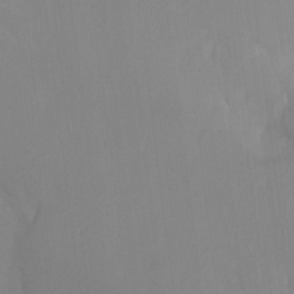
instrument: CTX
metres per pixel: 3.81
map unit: Hto
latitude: -8.3873
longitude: -47.5560
